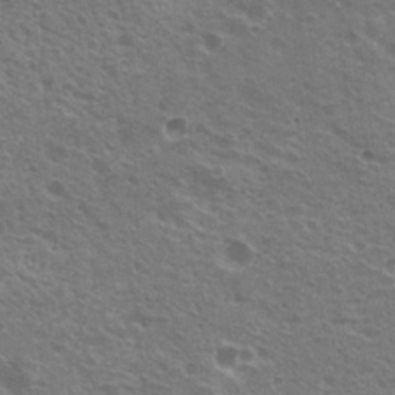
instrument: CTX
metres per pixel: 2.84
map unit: Nhu
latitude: 20.9514
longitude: -30.9703
